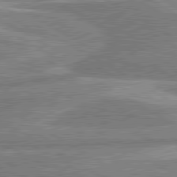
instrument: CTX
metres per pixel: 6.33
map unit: lApd
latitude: 80.5168
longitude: -170.5357
